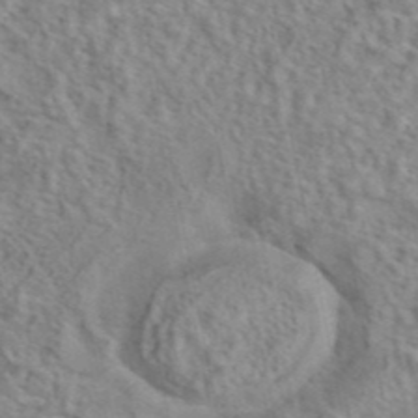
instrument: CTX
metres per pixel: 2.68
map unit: eAb
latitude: 42.8191
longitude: 108.2361
